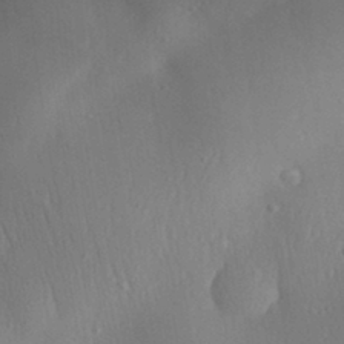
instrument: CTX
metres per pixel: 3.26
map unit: Aa
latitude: 30.7247
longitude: -141.7260
